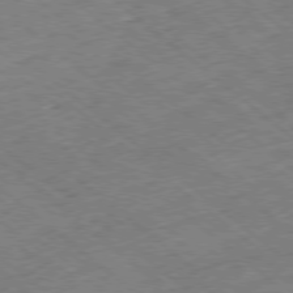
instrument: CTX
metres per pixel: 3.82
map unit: Ap
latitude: -78.7841
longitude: -48.9136
